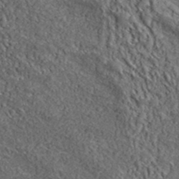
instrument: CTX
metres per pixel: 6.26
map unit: lHvf
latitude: 38.9514
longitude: -87.5938
